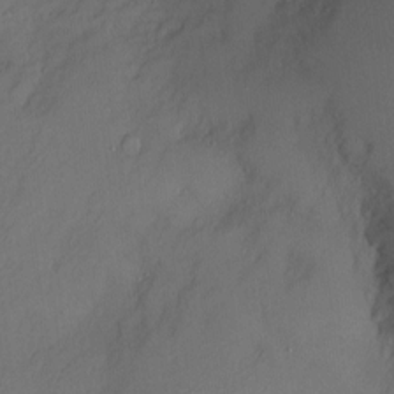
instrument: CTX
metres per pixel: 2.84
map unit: Nve
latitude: -9.8044
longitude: 173.0675
